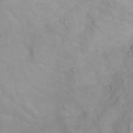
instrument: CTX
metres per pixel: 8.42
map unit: Nhu
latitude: -5.0108
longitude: -80.1389
